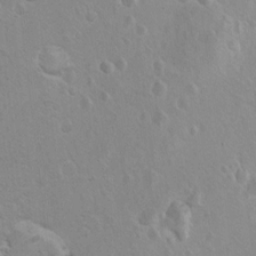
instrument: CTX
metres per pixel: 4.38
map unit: Hto
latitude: 9.1592
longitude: -35.2914
